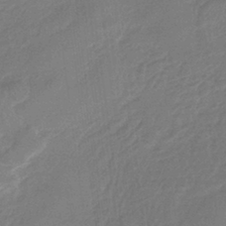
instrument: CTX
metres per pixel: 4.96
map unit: HNb
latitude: -36.4062
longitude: 57.9745
